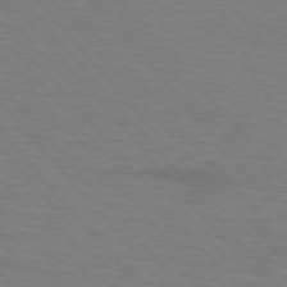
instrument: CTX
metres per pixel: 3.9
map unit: lApd
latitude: 76.3278
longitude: -83.9717
